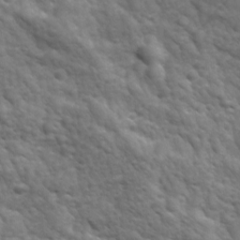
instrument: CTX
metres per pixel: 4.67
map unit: Ave
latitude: 17.5938
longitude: -132.5735
